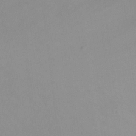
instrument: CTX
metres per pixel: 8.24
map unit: Nhu
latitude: -13.6155
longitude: -60.3089
